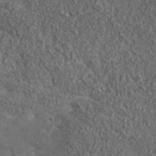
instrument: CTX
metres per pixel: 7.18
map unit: ANa
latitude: 40.5167
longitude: -89.8773
